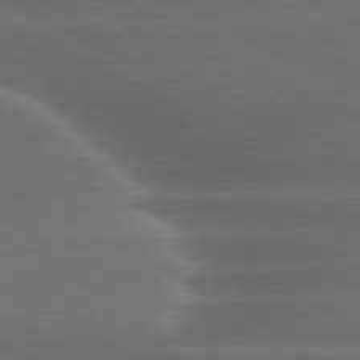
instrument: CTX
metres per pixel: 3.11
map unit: lApd
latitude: 80.1767
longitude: -135.6694
